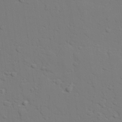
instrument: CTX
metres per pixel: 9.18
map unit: lAvf
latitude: 27.3671
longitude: -109.4237
